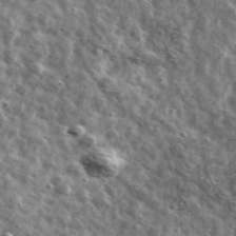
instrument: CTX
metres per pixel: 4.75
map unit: Ave
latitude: 42.1767
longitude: -107.1403
